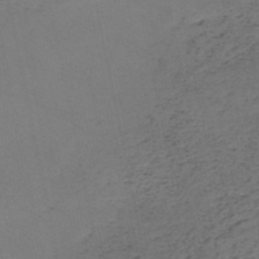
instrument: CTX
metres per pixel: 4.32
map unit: HNb
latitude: -50.7841
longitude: -51.8205
